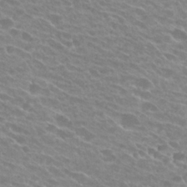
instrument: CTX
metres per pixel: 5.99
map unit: Hto
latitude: 25.8016
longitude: -42.2334
